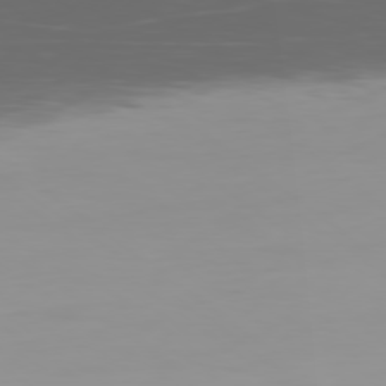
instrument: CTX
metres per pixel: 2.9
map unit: Ap
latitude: -79.5210
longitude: -71.2348
